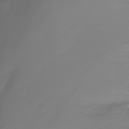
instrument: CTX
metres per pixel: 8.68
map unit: Nhu
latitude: -11.8611
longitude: -64.3089
